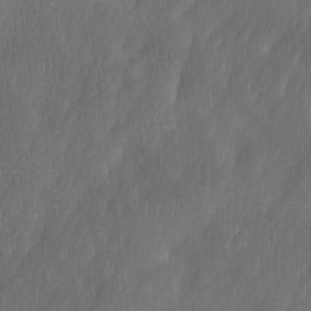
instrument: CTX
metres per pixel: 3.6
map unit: Ave
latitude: 9.9717
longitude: -105.8773
